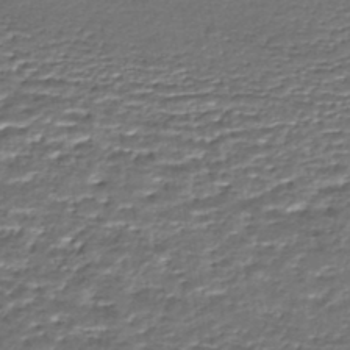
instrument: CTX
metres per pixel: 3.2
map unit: HNhu
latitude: -46.5762
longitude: 105.6722
